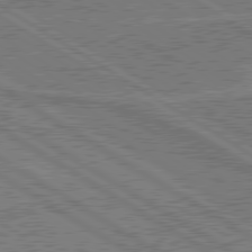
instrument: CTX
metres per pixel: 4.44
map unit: lApd
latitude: 79.8584
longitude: 169.1053
